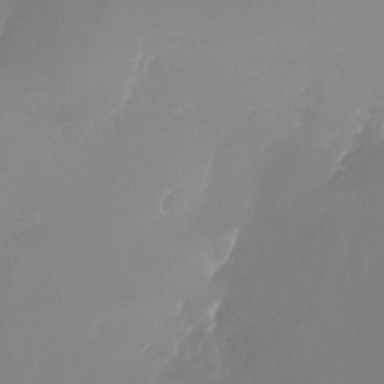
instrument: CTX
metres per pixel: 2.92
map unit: Nhu
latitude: -23.6533
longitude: -71.6694
